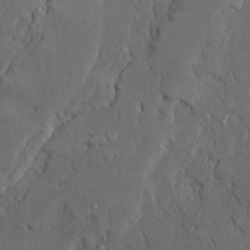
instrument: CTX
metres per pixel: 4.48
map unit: Ave
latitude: 23.5749
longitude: -130.7814
